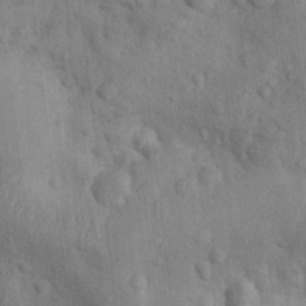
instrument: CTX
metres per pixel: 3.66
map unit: Nhu
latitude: 9.8583
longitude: -24.8380
